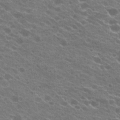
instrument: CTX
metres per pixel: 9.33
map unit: Hto
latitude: 22.3278
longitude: -38.2522
